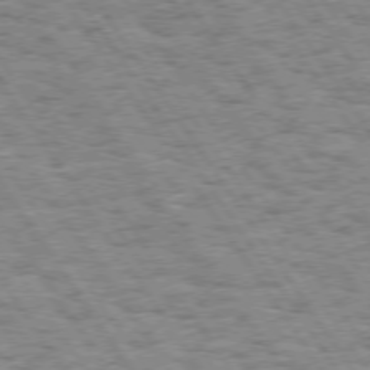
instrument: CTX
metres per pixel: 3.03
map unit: Hpe
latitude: 73.7450
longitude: -138.9136
